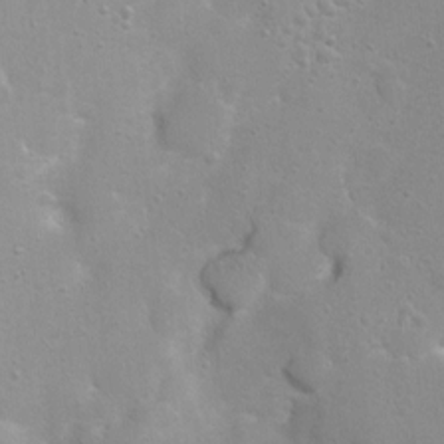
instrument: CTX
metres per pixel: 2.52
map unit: Nhu
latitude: 3.9528
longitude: -26.3089
